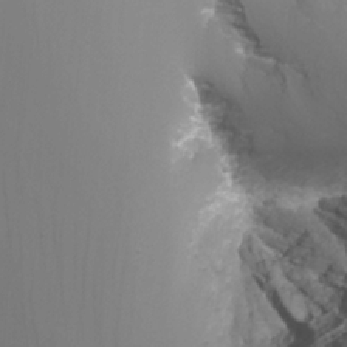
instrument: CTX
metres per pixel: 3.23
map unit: Nhu
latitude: -4.6518
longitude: -75.2915
